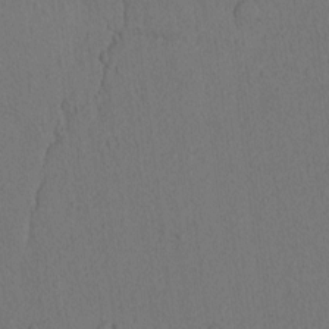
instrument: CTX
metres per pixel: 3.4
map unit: Nhu
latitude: -6.2172
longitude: -153.2915
